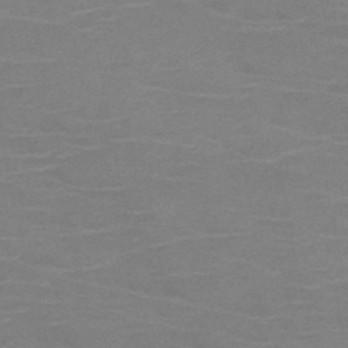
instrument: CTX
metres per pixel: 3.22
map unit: HNb
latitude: -46.5951
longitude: -46.4412
